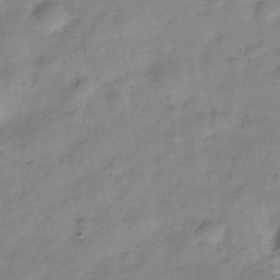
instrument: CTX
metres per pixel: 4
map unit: Hve
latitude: -28.6519
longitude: 93.7100
